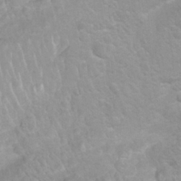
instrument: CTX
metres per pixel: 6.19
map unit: Nhu
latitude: 26.8569
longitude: -62.5357
